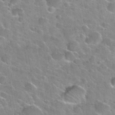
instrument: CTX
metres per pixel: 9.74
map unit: Nhu
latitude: 31.5749
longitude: -53.7261
